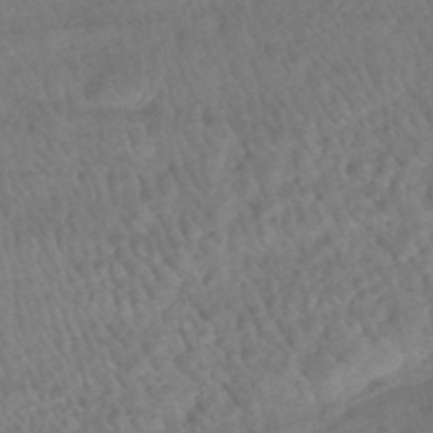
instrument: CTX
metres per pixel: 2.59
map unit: HNhu
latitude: -48.3496
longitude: 102.3495
